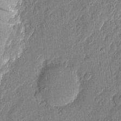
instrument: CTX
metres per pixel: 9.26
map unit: eHh
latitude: 4.2711
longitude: -76.4601
